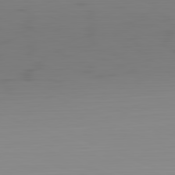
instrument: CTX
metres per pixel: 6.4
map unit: Hpe
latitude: -82.0472
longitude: 16.9164
